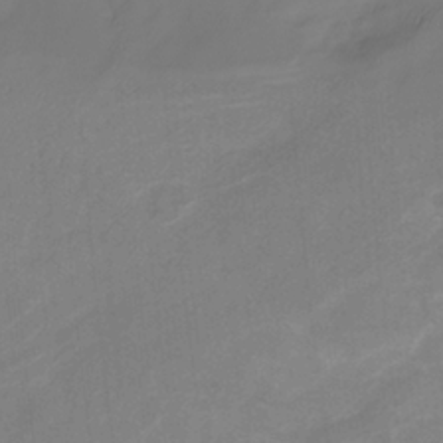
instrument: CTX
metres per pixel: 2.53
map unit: Nhu
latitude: -22.5952
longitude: -56.5167
